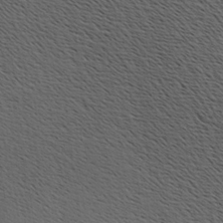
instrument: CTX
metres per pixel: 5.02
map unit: Hve
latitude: 3.7449
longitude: -124.9135
